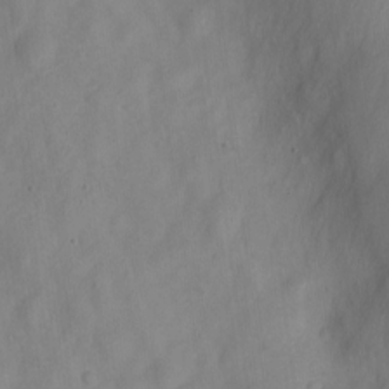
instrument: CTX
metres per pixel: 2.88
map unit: Nve
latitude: -22.5574
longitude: 106.8786
